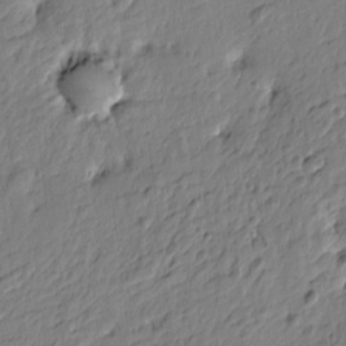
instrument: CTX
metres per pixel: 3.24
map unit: Htu
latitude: -4.7463
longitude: 179.6533
